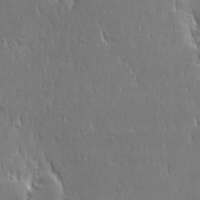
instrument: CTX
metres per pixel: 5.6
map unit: Ave
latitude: 22.6301
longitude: -135.4993
